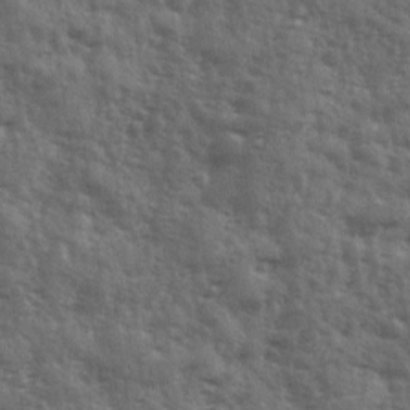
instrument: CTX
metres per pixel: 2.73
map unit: Ave
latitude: 12.5357
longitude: -103.1781
